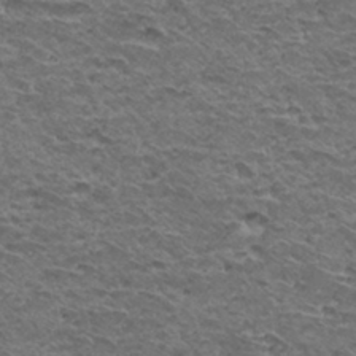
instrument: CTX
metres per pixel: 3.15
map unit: Hto
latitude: 32.6302
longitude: -39.7827
